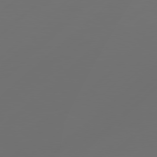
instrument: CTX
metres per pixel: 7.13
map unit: Hpe
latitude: 78.1389
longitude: 173.5021
